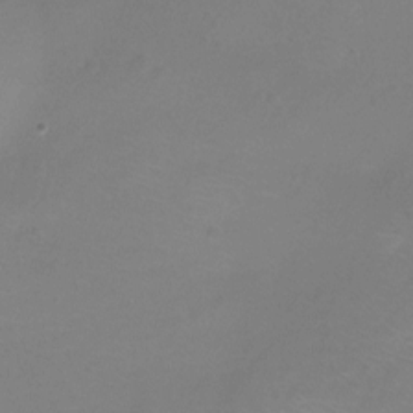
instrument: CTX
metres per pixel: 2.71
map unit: Ht
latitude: -6.6518
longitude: -19.5560
